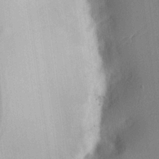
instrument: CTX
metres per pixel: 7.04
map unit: lHvf
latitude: 24.4978
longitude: 141.5777
